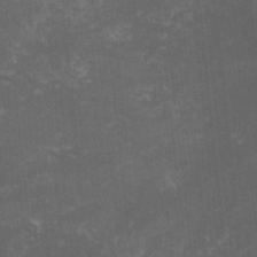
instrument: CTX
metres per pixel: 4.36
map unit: lHvf
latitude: -15.3321
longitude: -101.7450
